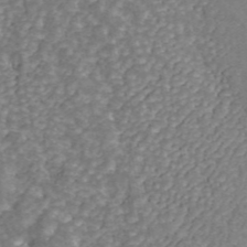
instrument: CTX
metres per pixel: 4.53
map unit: ANa
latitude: 45.0648
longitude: 38.9164
